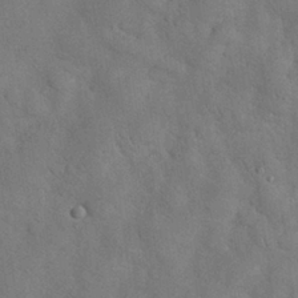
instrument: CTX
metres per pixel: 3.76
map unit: Nhu
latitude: 27.7450
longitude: -70.3089
